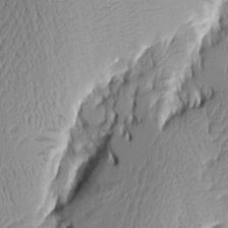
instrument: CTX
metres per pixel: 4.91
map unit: Aa
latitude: 7.8394
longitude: -128.9514
